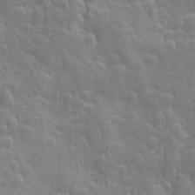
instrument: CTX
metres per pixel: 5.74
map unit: Ave
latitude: 12.8758
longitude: -104.3657
